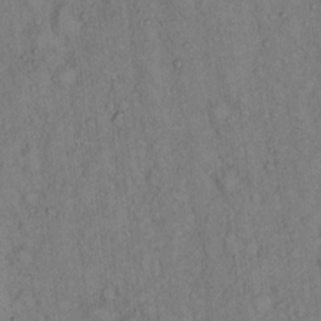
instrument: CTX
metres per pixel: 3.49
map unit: Hto
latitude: 13.4049
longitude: -58.4412
